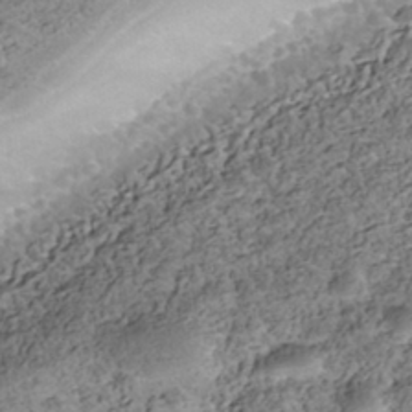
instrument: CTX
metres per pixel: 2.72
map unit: Nhe
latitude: -39.8234
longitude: -116.9703
